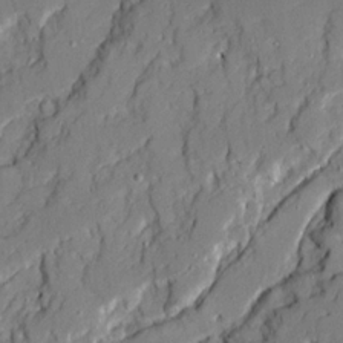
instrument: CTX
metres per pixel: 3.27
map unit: Ave
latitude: 21.1026
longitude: -129.1214
